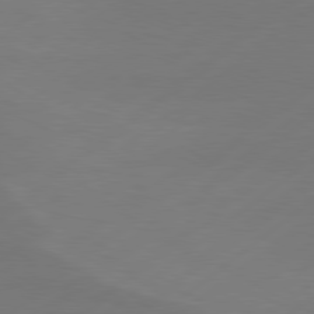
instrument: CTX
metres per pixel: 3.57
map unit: Hpe
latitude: 78.4979
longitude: -131.2537
